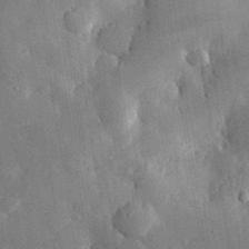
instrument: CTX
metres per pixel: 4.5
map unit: eHh
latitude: 29.8961
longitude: -79.9150
